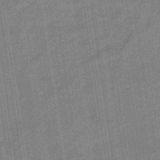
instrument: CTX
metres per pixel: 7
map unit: lHb
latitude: -33.5777
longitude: 65.7289
